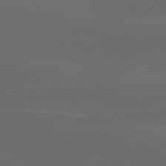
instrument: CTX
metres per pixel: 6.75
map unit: lApd
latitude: 80.1389
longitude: -94.7058
